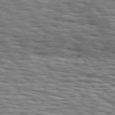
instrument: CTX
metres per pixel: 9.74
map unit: Hpe
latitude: 74.3467
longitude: -138.2900
